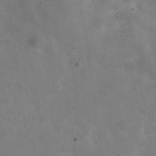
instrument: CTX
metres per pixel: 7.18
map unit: Hve
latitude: -30.7652
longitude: 93.7289
